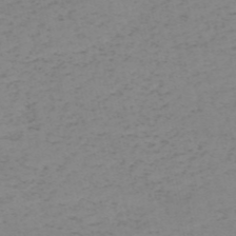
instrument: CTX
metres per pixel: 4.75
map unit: HNb
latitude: -54.6330
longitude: -47.0837
